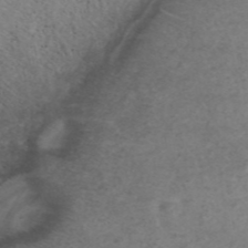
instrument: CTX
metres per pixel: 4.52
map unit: ANa
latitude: 43.4615
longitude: 27.1620
